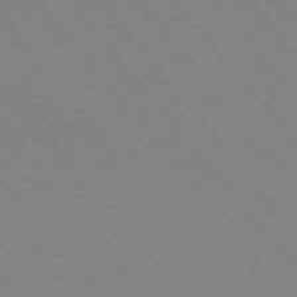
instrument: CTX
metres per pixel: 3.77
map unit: Ap
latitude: -75.5588
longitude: -69.3293
